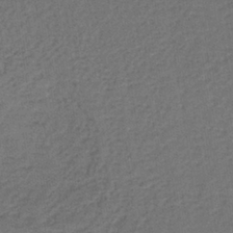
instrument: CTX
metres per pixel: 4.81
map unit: lHb
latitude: -38.6141
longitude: 59.8044
